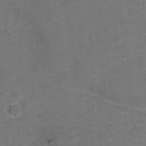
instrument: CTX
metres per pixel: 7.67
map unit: Hto
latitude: -0.7653
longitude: -34.4412
